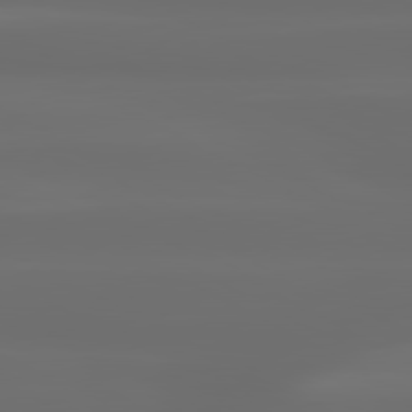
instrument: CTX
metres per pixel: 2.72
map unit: lApd
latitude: 80.5546
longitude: -136.3468
